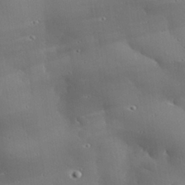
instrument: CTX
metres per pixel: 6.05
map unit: eHh
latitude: 30.0444
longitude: -81.8961
